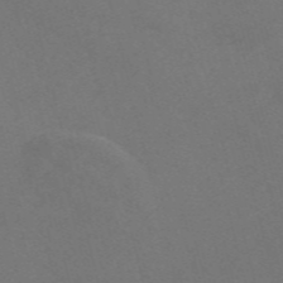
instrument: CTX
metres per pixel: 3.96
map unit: Nve
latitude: -58.0849
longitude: 56.8219
